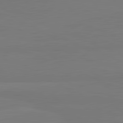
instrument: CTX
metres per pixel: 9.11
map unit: lApd
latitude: 81.8583
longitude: -179.3293
